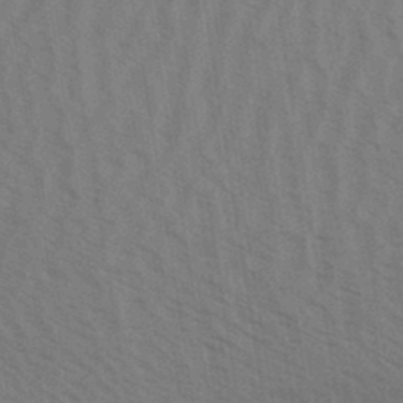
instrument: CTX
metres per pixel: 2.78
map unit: Aa
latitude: 31.4049
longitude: -139.4048
